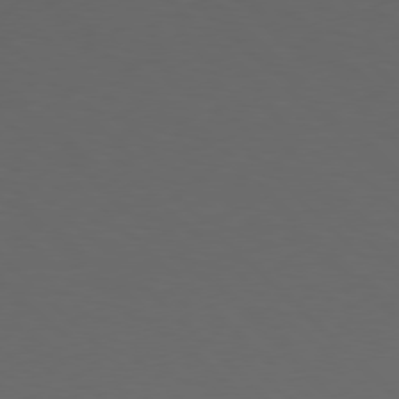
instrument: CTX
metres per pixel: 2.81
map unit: Hpe
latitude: 77.8016
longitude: -169.7261
